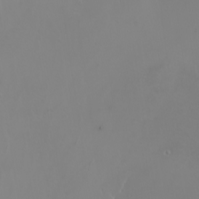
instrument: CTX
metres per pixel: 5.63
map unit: Nhu
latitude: -5.2187
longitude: -91.4804
